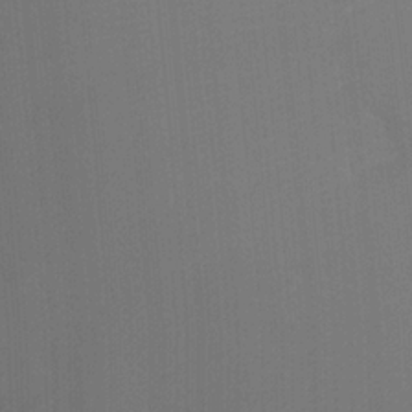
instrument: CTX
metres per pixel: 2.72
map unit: Nhu
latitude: -8.5763
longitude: -85.0270
